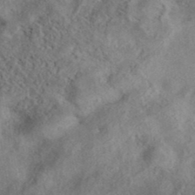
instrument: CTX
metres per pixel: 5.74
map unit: eAb
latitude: 39.3671
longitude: 112.7274
